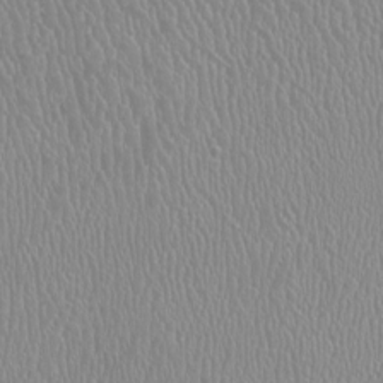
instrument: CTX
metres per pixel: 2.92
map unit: HNhu
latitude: -1.4455
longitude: -0.6868
